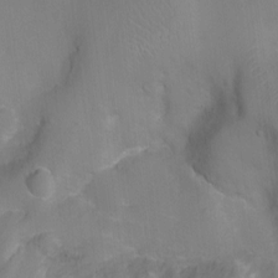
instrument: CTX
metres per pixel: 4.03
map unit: Ht
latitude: -9.1998
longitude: -23.0080
